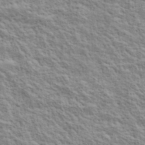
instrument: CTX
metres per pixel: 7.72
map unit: lHvf
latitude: 39.2915
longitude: -89.2726
